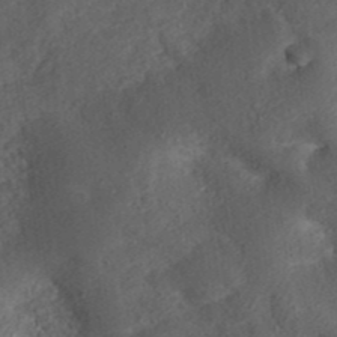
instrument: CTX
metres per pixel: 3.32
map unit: ANa
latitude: 37.3104
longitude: 17.8801
